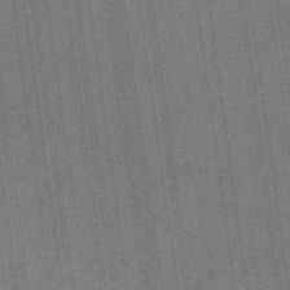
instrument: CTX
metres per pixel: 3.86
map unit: eHb
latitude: -31.9178
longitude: 74.0472
